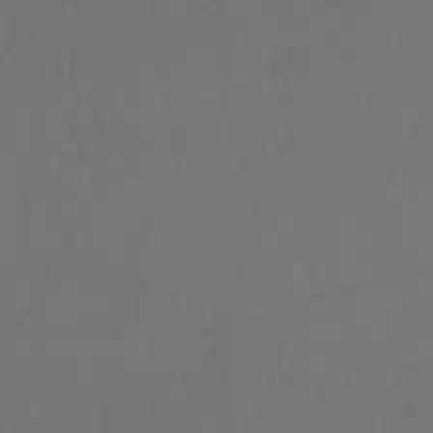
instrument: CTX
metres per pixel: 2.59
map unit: lHb
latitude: -43.4832
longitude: 74.0472
